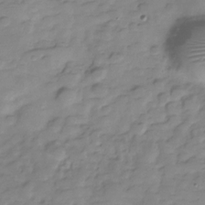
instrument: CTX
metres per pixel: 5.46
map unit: Hve
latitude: -29.4266
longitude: 91.0109
